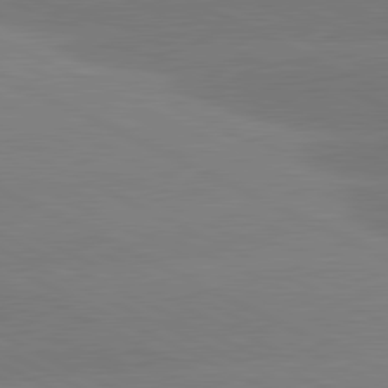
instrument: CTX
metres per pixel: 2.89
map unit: lApd
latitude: 81.3293
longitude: -154.0255
